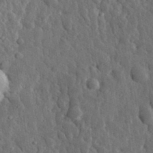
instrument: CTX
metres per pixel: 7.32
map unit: eHh
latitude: 32.9703
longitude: -79.8206
